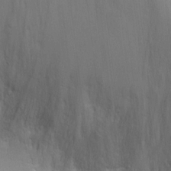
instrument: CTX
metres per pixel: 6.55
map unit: Nhu
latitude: 1.8583
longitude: -16.7057
